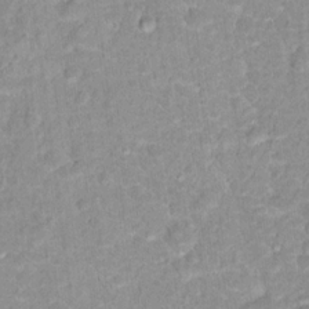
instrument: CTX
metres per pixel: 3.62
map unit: Hto
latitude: 17.1592
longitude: -35.3103
